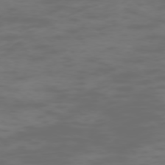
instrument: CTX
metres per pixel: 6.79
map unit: Hpe
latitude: -73.4265
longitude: 5.5777
